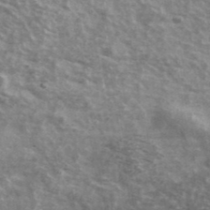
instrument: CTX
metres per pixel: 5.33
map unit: Ave
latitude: 39.8205
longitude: -109.5749
